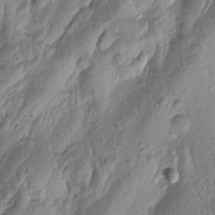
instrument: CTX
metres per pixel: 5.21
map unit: Htu
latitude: -1.1243
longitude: 173.4454
